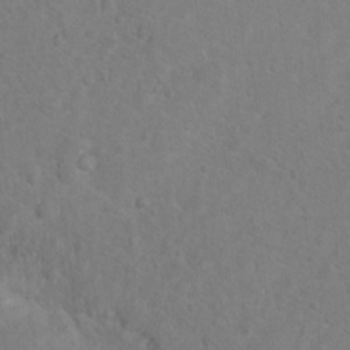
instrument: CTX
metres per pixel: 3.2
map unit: Nhu
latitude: 8.8758
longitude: -22.4979
